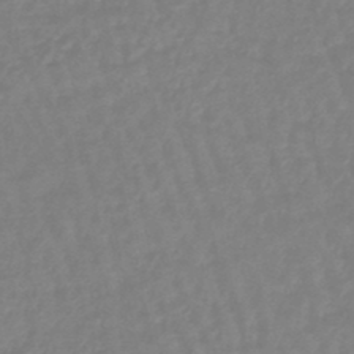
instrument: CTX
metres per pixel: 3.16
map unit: eHb
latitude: -46.1605
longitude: 81.8423
